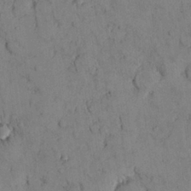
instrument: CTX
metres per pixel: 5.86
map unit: Nhu
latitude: 28.4034
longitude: -72.2523
